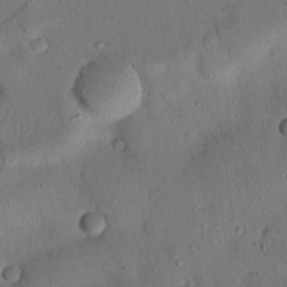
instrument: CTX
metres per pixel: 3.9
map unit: Nhu
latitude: 21.4049
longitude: -77.1403
